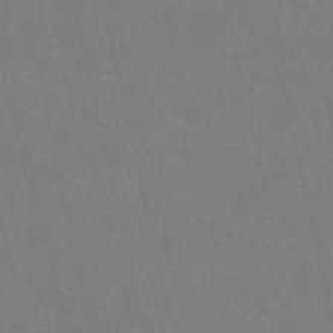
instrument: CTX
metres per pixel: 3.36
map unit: HNb
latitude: -54.1606
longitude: -35.1214
